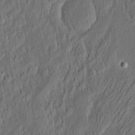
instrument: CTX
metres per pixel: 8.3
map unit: eHh
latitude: 5.3104
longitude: -77.0836
